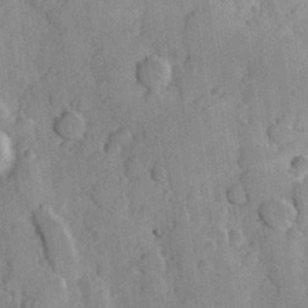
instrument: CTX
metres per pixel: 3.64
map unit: Hve
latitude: 23.6883
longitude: 147.9745
